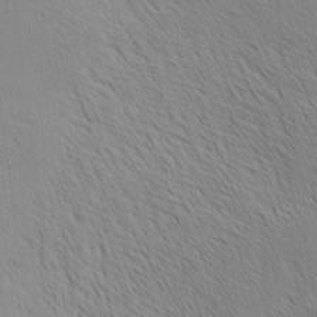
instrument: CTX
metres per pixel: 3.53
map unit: Nhu
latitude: -4.0283
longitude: -151.1592
